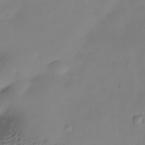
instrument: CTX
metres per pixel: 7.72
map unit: Nhe
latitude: -34.7274
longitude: -142.8569
